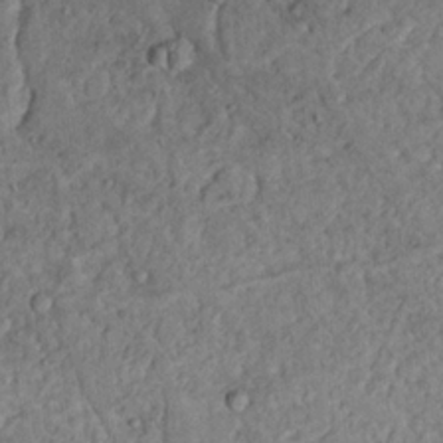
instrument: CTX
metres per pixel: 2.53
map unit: Nhu
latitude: 22.4223
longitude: -69.0648
